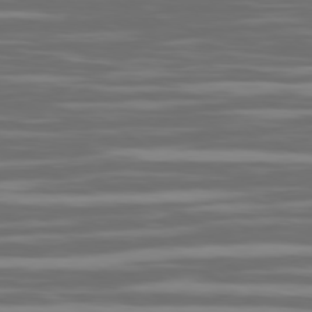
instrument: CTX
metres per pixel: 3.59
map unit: Ap
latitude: -79.6344
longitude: -103.9339
